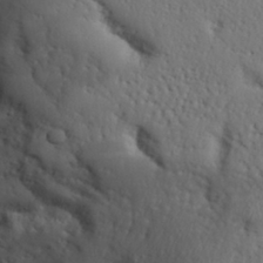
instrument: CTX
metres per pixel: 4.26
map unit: eHh
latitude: 29.8961
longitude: -81.7450
